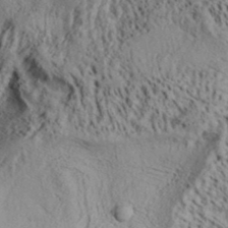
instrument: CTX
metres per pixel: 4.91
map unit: Aa
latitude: 32.0444
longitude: -134.5923
